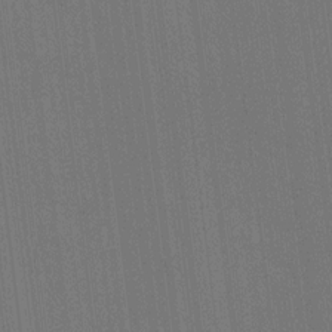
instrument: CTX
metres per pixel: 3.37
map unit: HNhu
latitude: 7.5560
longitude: 16.1417
